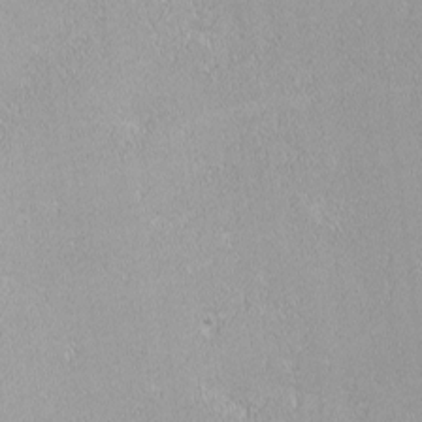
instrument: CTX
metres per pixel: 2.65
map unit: lHvf
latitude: -12.4818
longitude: -104.7436
